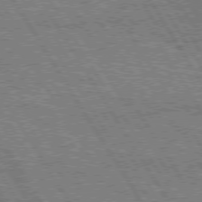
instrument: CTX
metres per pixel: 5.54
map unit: Hpe
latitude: 75.0081
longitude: -154.6868
